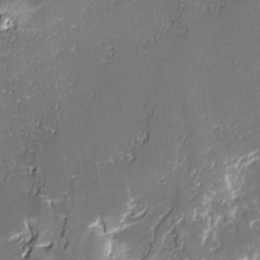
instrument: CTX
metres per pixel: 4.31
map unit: lAvf
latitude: -1.2187
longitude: -108.7057
